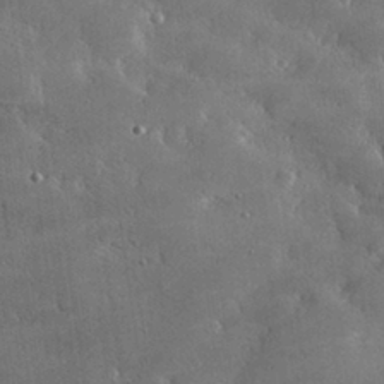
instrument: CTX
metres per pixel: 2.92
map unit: lHvf
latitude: 31.9528
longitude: -92.1200
